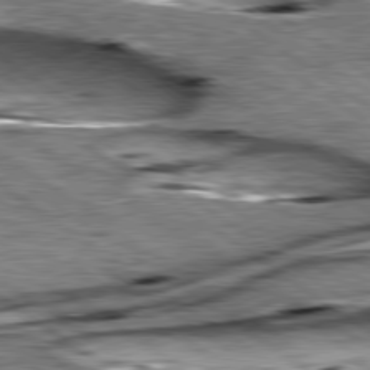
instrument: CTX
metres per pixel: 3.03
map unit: lApd
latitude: 79.5938
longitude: -48.8947
